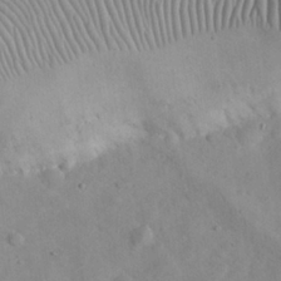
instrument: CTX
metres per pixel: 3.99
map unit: eHh
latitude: 25.2348
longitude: -66.9702
